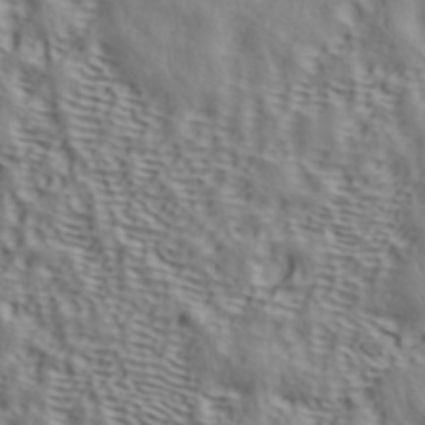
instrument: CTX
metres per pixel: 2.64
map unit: ANa
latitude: 42.5735
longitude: 50.5951
